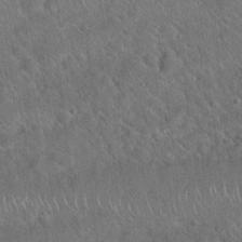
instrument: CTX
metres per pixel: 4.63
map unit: Hto
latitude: 19.8772
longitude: -52.5735
